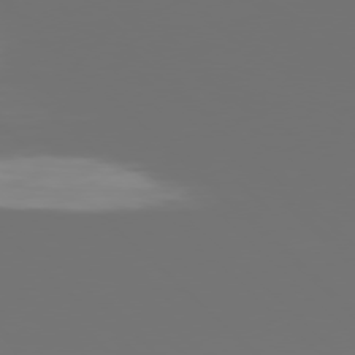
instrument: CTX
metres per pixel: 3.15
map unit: Hpe
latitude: 76.8947
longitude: -165.1403
